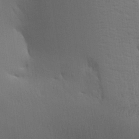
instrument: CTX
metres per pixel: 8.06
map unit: Aa
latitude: 25.8205
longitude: -129.8205
